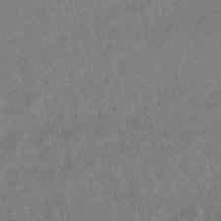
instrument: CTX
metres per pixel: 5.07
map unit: lHb
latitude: -49.2187
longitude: 73.1431
